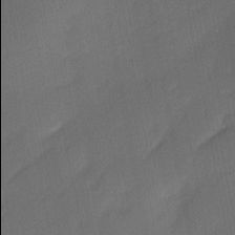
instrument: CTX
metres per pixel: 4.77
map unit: Ave
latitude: -0.3118
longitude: -113.9906
